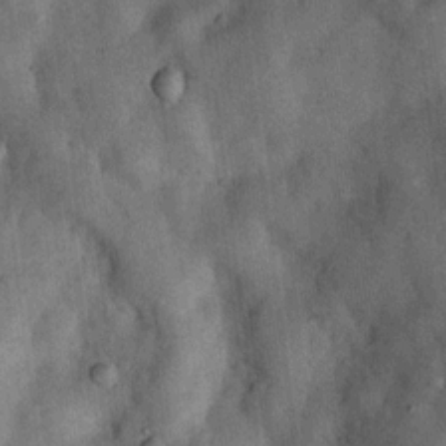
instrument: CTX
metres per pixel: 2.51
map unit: Nhu
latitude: 6.8758
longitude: -23.8583
